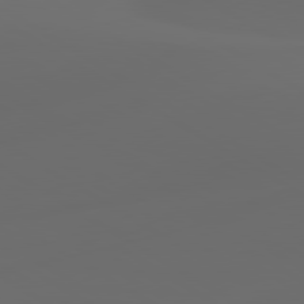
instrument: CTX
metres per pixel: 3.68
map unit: lApd
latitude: 80.0822
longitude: -91.7072
